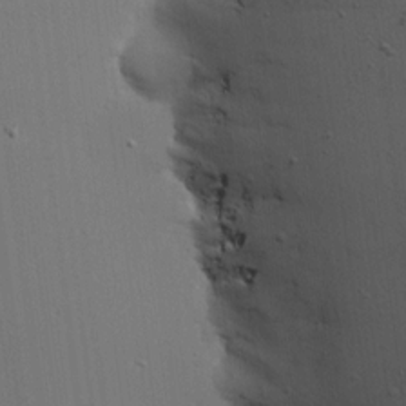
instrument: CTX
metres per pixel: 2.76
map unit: Hve
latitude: 14.2145
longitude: -90.5168
